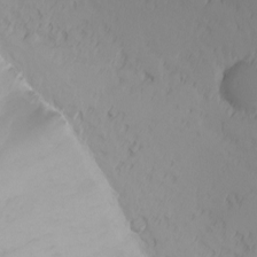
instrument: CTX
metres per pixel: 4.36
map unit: Nhu
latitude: -5.5210
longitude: -69.5560
